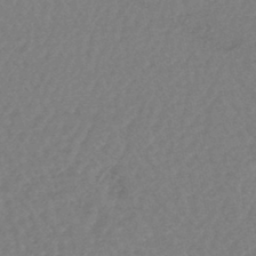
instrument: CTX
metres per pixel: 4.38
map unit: lHb
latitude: -43.4076
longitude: 80.8030
